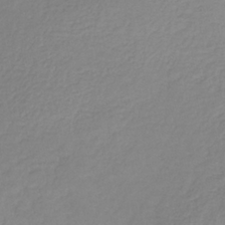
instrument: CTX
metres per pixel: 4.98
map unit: HNb
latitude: -33.7856
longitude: 53.7099
